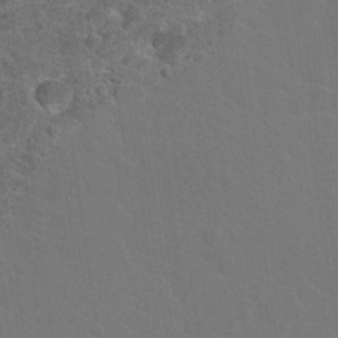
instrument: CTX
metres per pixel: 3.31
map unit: Hto
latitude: 18.4034
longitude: -36.6491
